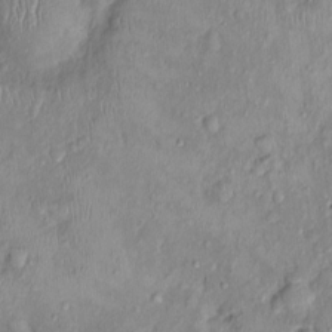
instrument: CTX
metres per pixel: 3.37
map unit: Nhu
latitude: -0.0283
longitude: -15.5749
